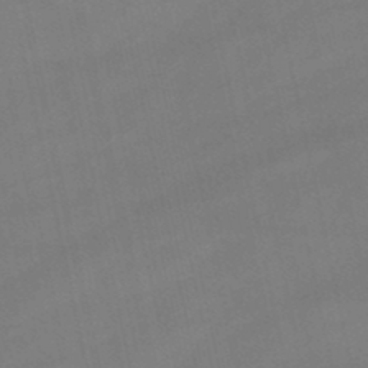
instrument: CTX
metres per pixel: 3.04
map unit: lHb
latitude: -46.8786
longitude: 70.1984
